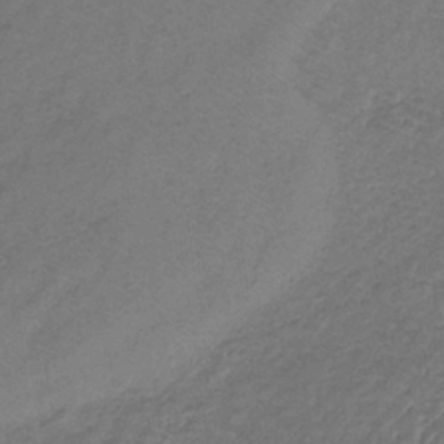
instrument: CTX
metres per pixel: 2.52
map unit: lHb
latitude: -34.6329
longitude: 69.3320
